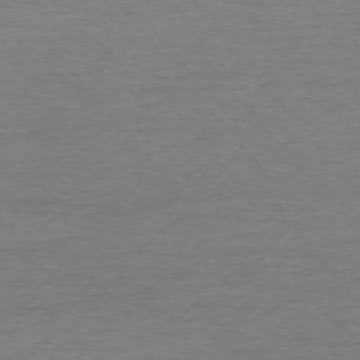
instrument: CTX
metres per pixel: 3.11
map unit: Ap
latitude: -75.4833
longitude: -88.5546
